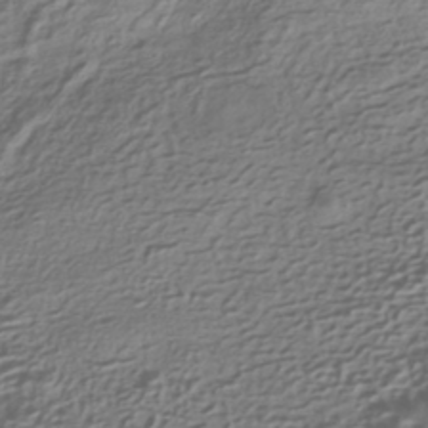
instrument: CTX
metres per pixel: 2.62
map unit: HNhu
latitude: -41.8989
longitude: 100.4440
